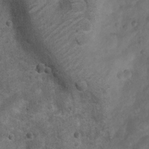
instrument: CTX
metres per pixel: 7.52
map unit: Nhu
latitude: 6.5924
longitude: -22.6301
